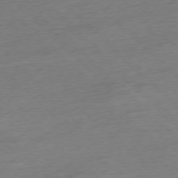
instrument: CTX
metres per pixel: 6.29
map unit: Hpe
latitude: -77.1809
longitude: -13.3293
